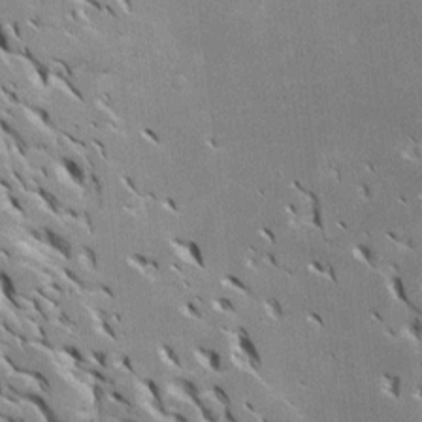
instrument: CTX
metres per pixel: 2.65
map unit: Htu
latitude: -3.1998
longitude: 149.5399
